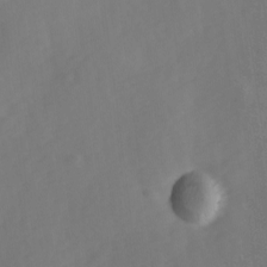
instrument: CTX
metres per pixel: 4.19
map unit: Ave
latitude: 0.3089
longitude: -113.2915
